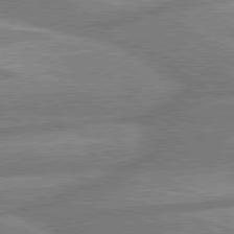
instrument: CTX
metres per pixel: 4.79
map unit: lApd
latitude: 80.4034
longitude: -167.5938
